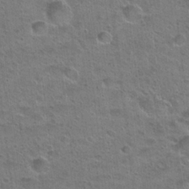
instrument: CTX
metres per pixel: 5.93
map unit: Hto
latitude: 23.3671
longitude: -49.2159
